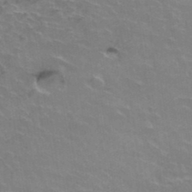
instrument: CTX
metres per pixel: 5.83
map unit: Hto
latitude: 37.1403
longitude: -41.6693
